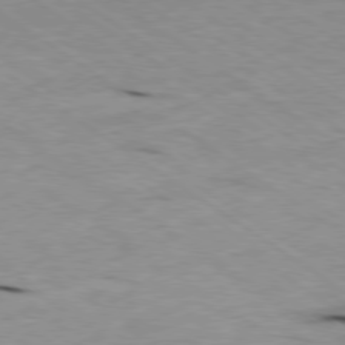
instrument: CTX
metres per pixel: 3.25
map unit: Ap
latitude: -79.9178
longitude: -101.8394
